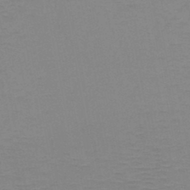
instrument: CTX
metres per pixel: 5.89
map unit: HNb
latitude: -47.0108
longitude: -40.6490
